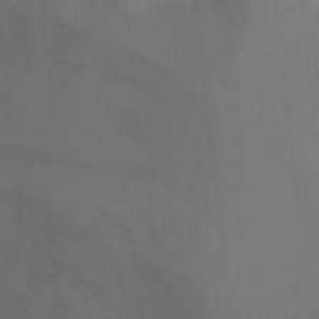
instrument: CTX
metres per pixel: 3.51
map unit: Ht
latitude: -3.1809
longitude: -28.3089
